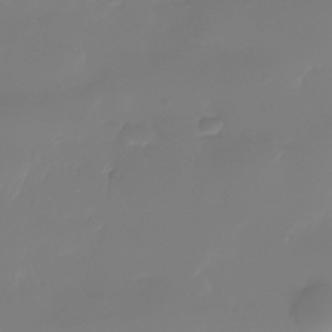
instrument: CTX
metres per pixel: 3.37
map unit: Nhe
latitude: -37.1053
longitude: -113.7072
